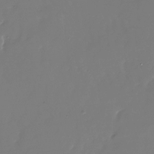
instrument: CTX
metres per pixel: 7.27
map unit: Nhu
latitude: -28.1606
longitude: -80.0444
